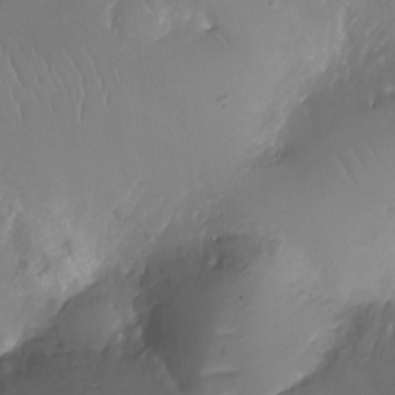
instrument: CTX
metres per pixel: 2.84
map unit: Ht
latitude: -12.0850
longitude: -43.7639
